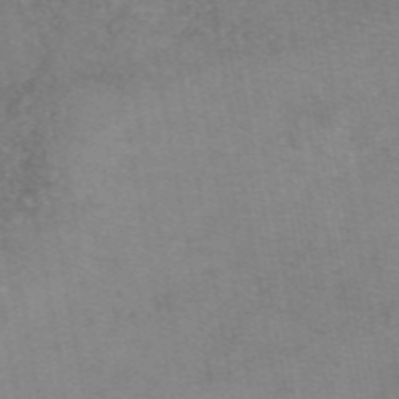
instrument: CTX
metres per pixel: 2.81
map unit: eAb
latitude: 48.8947
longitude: 105.4832
